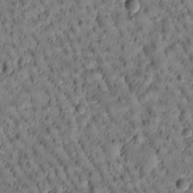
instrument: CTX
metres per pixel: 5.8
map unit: Htu
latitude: -2.6707
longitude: 171.5966
